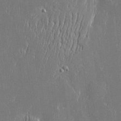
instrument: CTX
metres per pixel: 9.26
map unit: Htu
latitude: -5.7666
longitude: 175.5399
